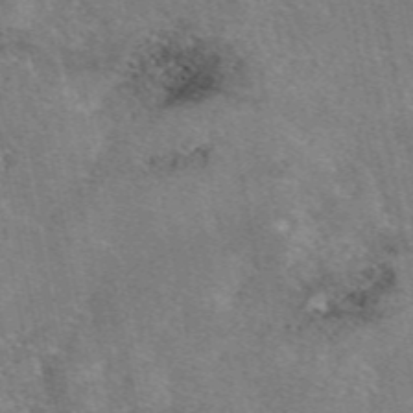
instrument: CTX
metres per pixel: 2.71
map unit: eAb
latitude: 47.4616
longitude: 103.0486
